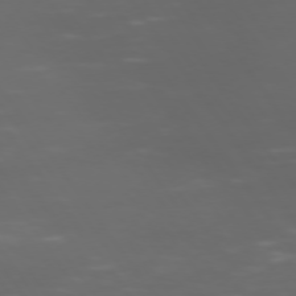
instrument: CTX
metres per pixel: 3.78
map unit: Hpe
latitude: 73.6883
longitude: -128.0255
